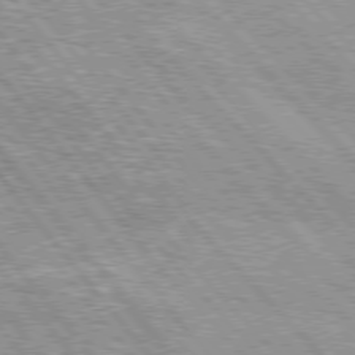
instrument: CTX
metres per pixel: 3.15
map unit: lApd
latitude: 76.2522
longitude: -73.3860
